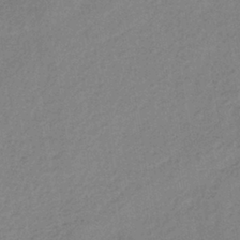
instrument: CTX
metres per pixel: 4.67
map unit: lHb
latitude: -37.8422
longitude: 71.4266
